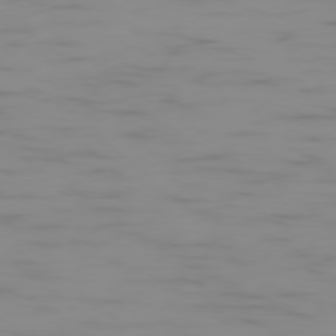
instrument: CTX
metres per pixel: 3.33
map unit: Ap
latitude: -79.1620
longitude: -95.0270
